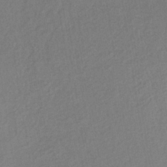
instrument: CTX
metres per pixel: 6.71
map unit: lHb
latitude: -37.6910
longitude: 68.8785
